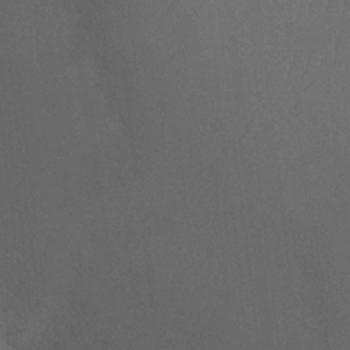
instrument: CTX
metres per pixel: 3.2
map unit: Ht
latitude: -7.9367
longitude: -32.0255
